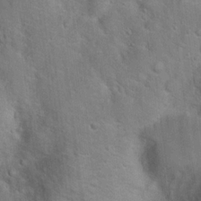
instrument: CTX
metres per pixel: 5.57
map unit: Hto
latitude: 18.3278
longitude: -43.6505
